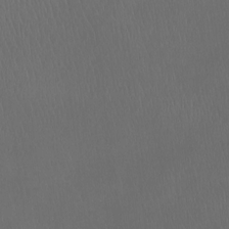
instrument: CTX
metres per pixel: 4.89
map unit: Nhu
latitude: -12.5763
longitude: -41.6693
